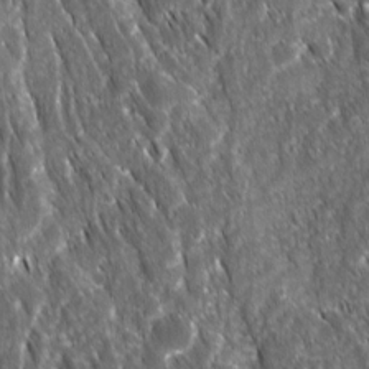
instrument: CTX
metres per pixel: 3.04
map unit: Ave
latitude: 15.6883
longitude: -133.0836
